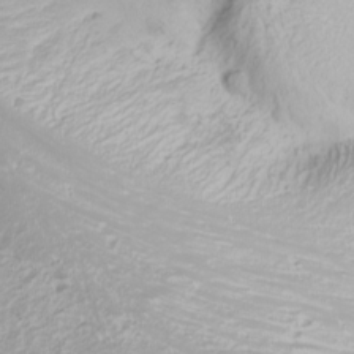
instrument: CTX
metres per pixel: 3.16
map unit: Nhu
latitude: -0.8975
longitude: -79.0081
